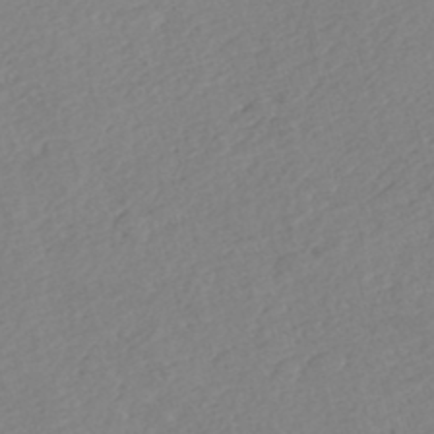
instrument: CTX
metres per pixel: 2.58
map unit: Nhe
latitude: -46.7463
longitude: -172.2333
